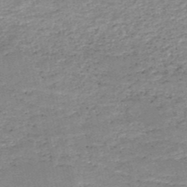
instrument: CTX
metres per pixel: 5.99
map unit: HNb
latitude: -50.4251
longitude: -40.9135
